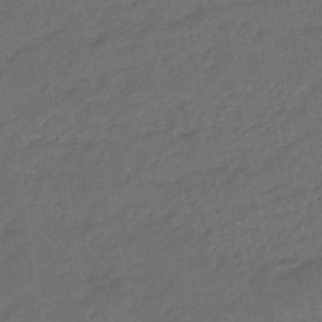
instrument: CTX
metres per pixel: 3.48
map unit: eHb
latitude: -47.1053
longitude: 85.2753
